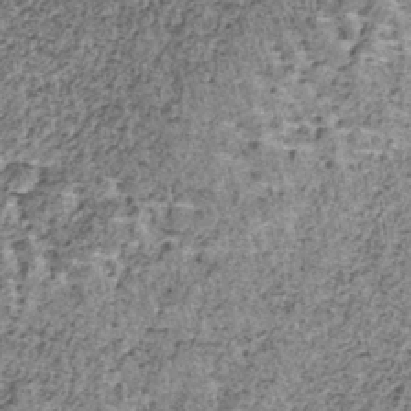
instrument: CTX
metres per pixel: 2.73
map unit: lHb
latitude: -38.1039
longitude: 65.2754
